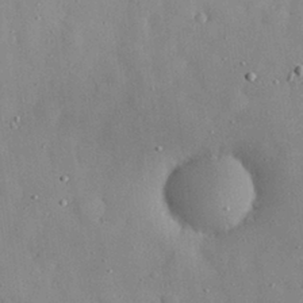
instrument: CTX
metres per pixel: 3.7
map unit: eHh
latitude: 29.2348
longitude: -74.3089
